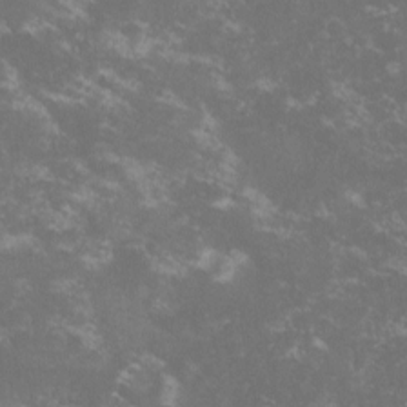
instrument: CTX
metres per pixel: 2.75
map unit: lHvf
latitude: -13.8611
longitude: -99.8016
